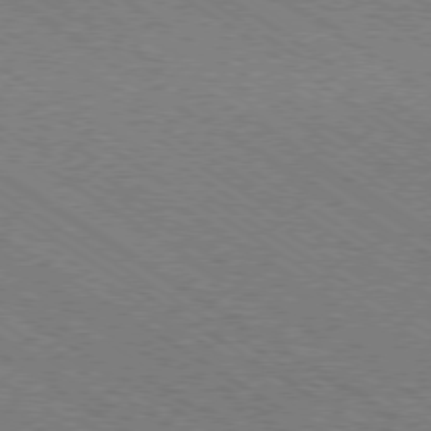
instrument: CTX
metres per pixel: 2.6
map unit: Ap
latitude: -79.2187
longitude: -79.1214
